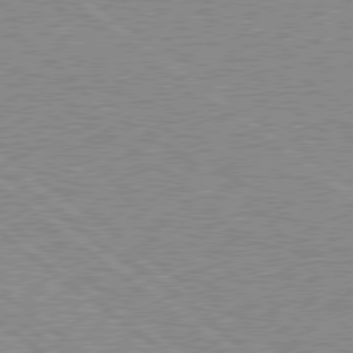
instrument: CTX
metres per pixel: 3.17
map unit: Hpe
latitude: 78.5546
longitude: -145.0836
